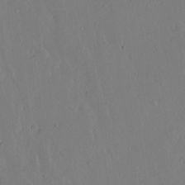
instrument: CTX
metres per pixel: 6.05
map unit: lAvf
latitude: 15.6505
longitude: -125.9906
